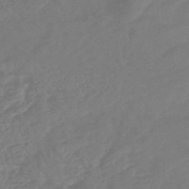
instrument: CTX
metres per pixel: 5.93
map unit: HNhu
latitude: -46.7841
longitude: 91.9367
